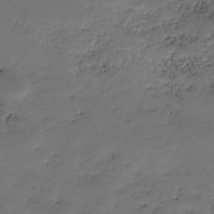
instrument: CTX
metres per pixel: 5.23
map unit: HNhu
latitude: -36.7085
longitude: 33.5588
